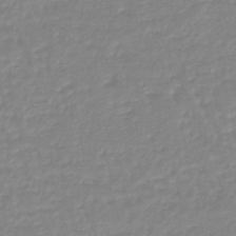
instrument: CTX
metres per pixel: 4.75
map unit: eHb
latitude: -45.6911
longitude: 81.7100
